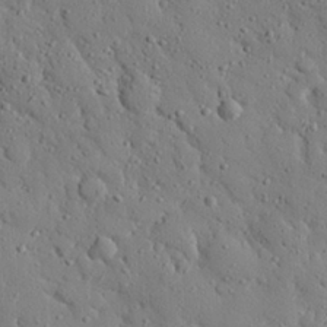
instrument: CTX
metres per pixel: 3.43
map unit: eHh
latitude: 26.6869
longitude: -78.5357
